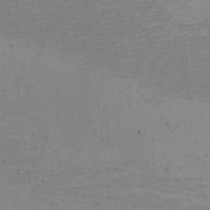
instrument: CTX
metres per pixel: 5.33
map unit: eHh
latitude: -5.0297
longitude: -82.5356
